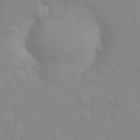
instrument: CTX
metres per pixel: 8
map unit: eHh
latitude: 32.7813
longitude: -60.1200
